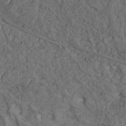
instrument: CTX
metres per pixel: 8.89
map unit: Nhu
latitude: 22.4412
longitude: -67.3859
